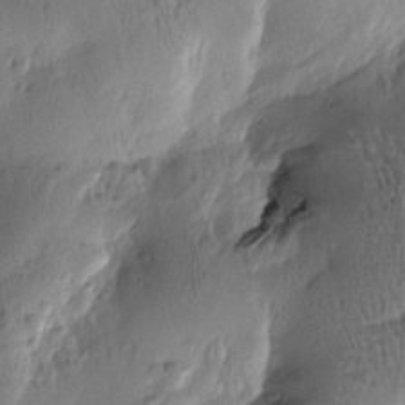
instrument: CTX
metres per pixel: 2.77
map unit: Htu
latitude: -2.8407
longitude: -177.5182
